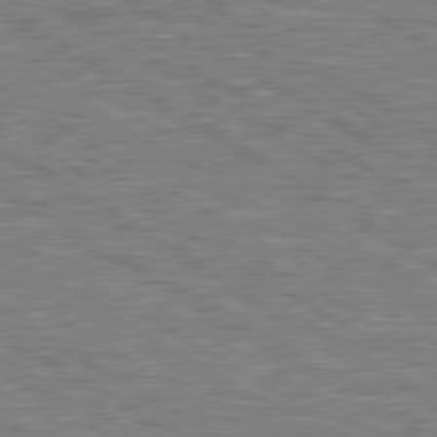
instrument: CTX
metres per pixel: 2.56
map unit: lApd
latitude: 80.1389
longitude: 172.1606
